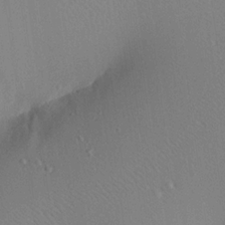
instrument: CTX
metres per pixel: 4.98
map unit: Aa
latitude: 19.4804
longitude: -140.7813
